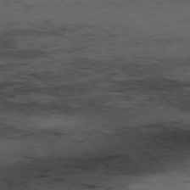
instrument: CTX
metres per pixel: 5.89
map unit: Hpe
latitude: -77.2943
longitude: 13.2754
